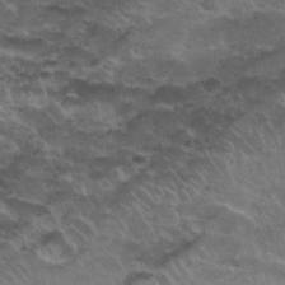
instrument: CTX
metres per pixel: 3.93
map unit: Nhu
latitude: 31.6127
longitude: -52.7813
